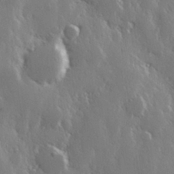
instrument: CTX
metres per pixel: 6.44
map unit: Hve
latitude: 27.5560
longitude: 150.1417
